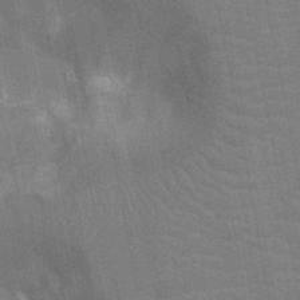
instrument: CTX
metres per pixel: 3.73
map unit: Nhu
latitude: -11.8045
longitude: -22.1389
